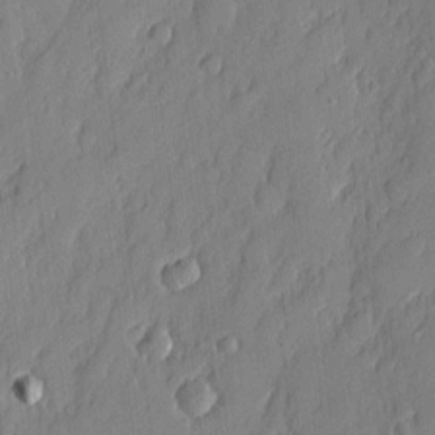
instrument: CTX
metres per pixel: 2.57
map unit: eHh
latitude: 4.8380
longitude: -76.3845
